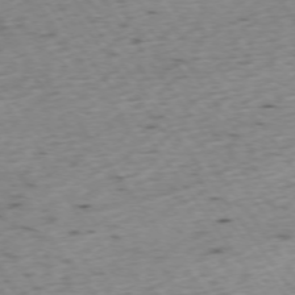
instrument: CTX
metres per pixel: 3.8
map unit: Ap
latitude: -74.2551
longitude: -73.8017
